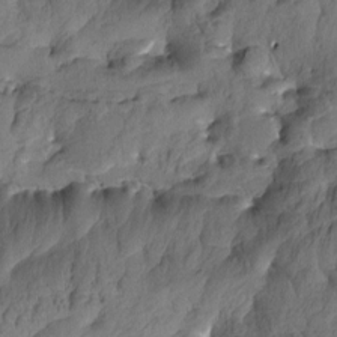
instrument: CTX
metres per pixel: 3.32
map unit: Htu
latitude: 0.9136
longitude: -175.5938
